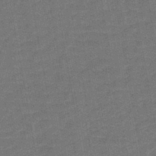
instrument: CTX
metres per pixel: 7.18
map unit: lHb
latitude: -43.3131
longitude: 63.2376
